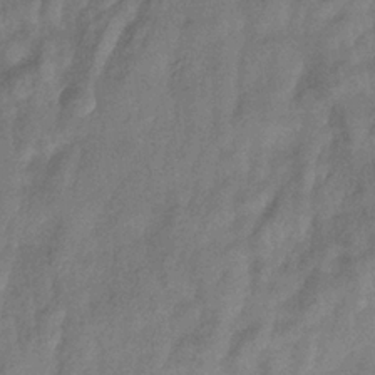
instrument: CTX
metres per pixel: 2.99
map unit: eHb
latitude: -33.4077
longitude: 76.5196
